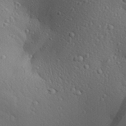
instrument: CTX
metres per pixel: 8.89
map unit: Aa
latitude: 29.1592
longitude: -139.0458
